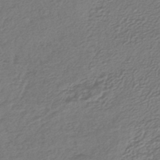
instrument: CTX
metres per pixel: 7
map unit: lHb
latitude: -42.6140
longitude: 70.7085
